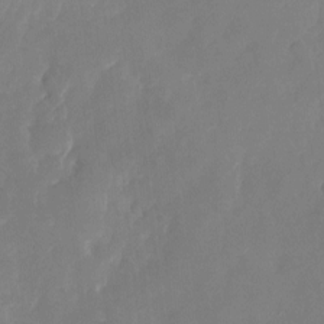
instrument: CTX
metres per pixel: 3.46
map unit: Nhu
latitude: -22.6708
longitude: -71.5371
